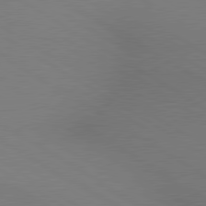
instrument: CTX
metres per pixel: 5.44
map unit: lApd
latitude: 80.1767
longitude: 128.7841
